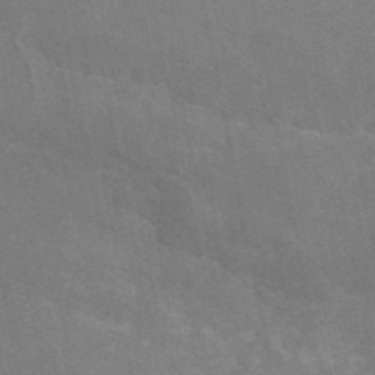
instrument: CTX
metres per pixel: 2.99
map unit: eAb
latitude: 46.9703
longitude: 116.4062
